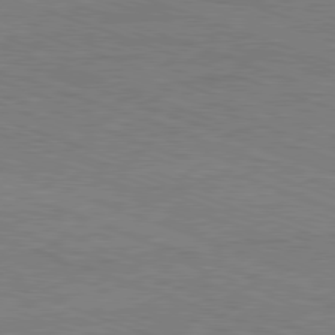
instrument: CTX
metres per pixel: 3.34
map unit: Ap
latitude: -81.5588
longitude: -73.6316
